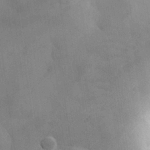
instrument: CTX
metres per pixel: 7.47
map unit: Hve
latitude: 28.6112
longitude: 145.4266
